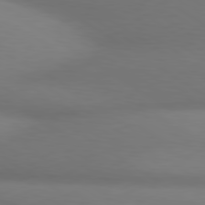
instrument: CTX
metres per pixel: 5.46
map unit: lApd
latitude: 80.3656
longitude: 120.9919
